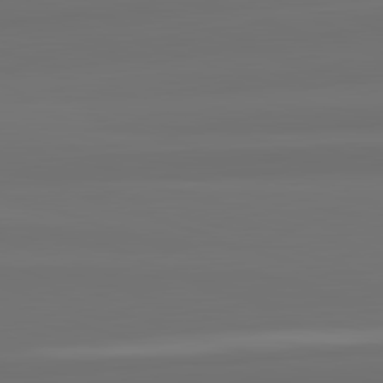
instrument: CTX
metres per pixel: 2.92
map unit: lApd
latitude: 82.7246
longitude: 166.2173
